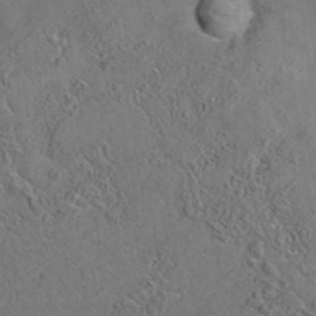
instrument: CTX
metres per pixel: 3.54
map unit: eAb
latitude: 35.5560
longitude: 109.8233
